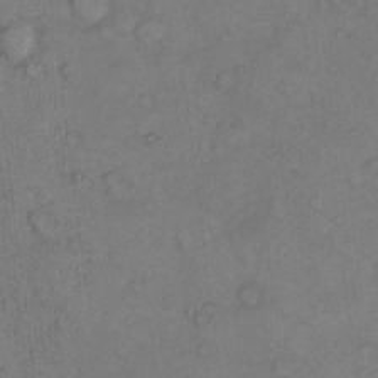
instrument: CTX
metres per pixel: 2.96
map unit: Hto
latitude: 10.7624
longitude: -59.1592
